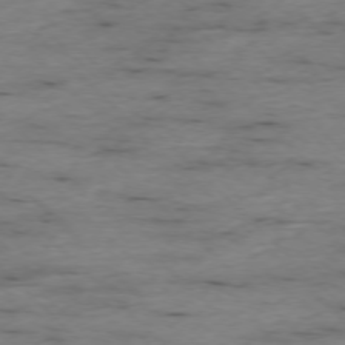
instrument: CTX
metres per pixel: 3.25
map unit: Ap
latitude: -76.7841
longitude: -90.4979
